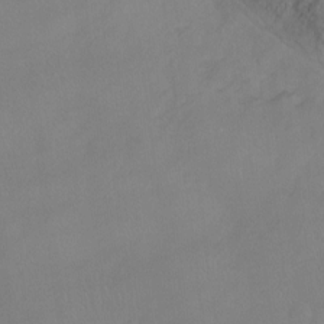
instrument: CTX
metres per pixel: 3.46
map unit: Hto
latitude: -12.8975
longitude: -40.4412
